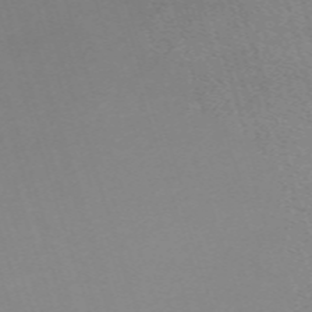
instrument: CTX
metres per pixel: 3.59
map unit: eHh
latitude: -62.1983
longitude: 49.2754
